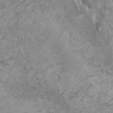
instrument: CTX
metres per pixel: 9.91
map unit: HNhu
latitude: 2.3278
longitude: -2.1389
